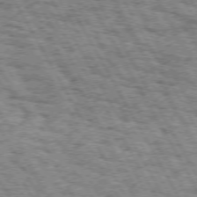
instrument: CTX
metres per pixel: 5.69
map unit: Hpe
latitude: 72.7436
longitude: -125.4993
